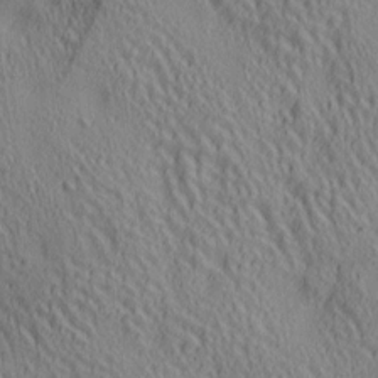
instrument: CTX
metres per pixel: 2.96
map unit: lAa
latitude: 5.1403
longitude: -117.1970
